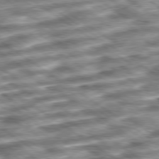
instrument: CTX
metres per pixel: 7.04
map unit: Ap
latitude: -79.9745
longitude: -50.4790
